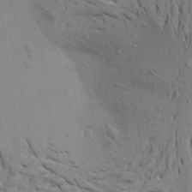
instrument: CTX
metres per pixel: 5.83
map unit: Aa
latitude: 21.3671
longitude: -148.1956
